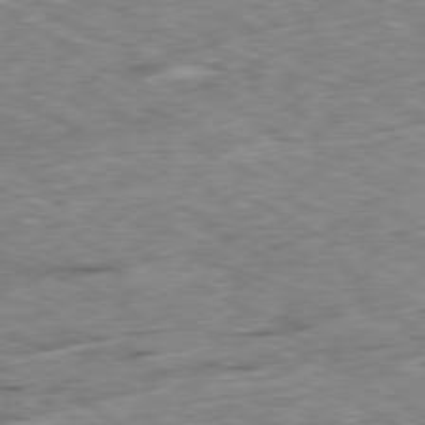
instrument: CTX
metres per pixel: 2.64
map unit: Ap
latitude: -80.4818
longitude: -72.9136
